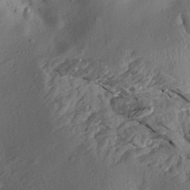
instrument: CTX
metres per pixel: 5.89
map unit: Aa
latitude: 12.8569
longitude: -140.7813
